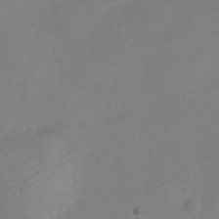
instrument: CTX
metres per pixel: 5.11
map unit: Nve
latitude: -23.3888
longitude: 107.0865
